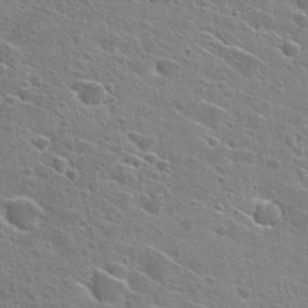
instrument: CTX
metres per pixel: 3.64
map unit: Hto
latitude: 27.3860
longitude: -45.3481
